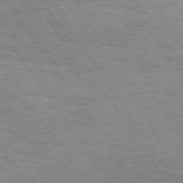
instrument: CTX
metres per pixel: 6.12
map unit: Hpe
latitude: 73.6883
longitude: -130.8002
